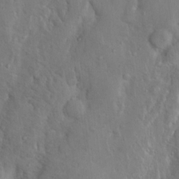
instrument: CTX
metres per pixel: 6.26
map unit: Nhu
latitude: 12.3845
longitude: -27.0270
